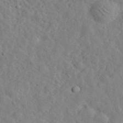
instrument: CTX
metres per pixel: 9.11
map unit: eHh
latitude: 35.1592
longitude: -78.2145
